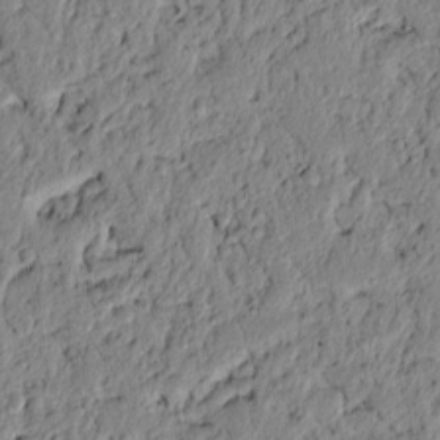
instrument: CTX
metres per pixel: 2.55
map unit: lAvf
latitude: 6.6490
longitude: 165.5588
